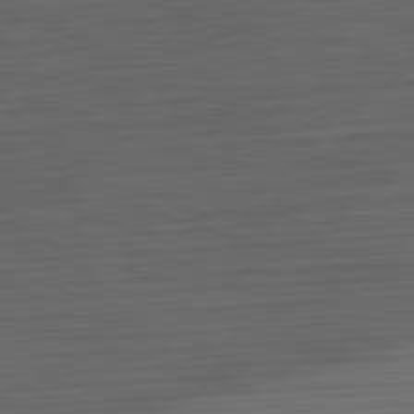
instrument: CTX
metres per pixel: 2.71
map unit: Hpe
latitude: -82.6896
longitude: 11.5021
